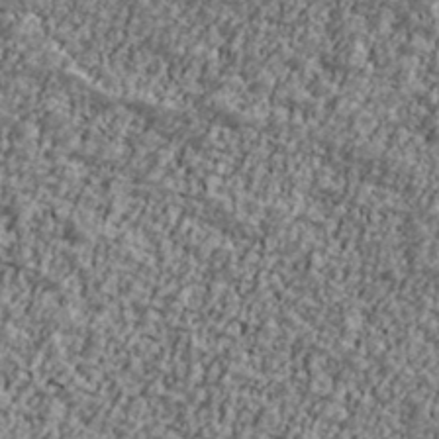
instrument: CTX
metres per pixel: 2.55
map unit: Ave
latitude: 41.6504
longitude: -111.2726
